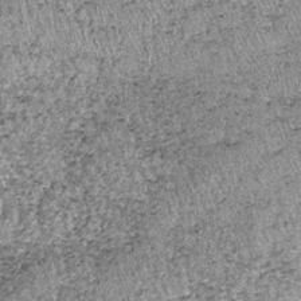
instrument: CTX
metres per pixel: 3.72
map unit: lHb
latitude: -37.1998
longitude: 66.8030
